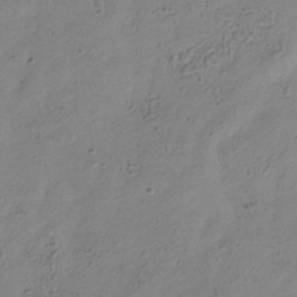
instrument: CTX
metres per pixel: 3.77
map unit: Hve
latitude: -34.1795
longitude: 89.1431
